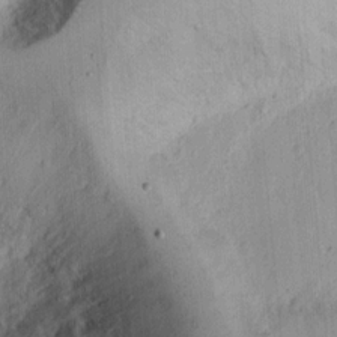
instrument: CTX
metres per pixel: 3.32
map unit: Ht
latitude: 12.4412
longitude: -74.3656
